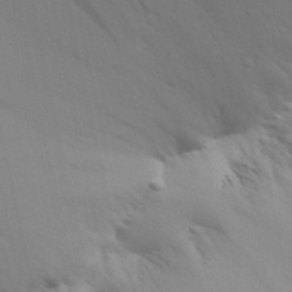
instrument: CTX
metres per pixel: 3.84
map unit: Aa
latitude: 27.6127
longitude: -139.5560
